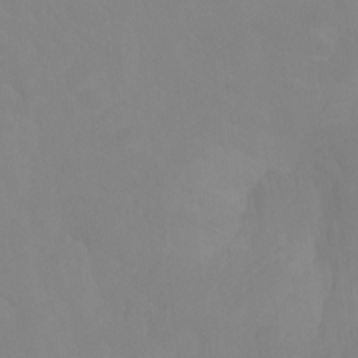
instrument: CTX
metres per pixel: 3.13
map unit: Ht
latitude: -10.1606
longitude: -39.7261
